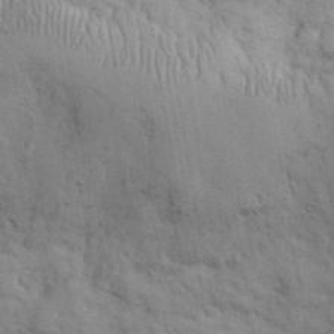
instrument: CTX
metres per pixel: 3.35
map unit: eHh
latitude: 31.9906
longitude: -67.1025
